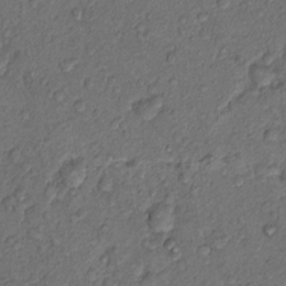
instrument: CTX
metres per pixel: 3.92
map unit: Hto
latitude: 13.9150
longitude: -29.5560
